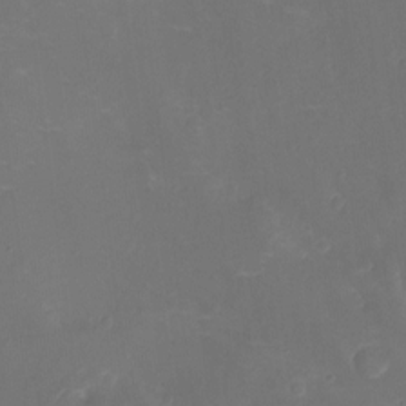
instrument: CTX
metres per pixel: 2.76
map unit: Nhu
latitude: -14.4251
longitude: -24.4223
